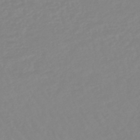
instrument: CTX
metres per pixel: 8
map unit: lHb
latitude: -44.4251
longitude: 74.2362
